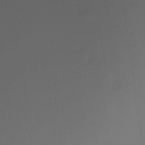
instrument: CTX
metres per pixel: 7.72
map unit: Ht
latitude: -12.1039
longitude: -49.1781
